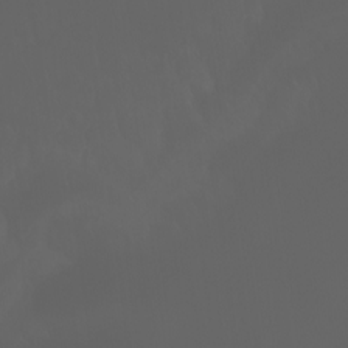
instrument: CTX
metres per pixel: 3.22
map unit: Ht
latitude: -3.5966
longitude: -60.4412
